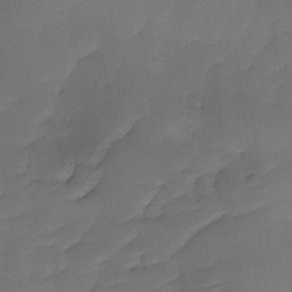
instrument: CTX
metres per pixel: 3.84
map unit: Ave
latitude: -9.8989
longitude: -122.6679
